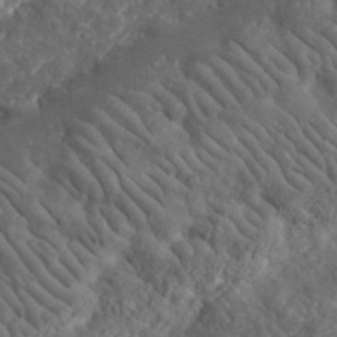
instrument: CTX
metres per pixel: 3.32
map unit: lHvf
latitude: 35.4993
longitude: -86.3278
